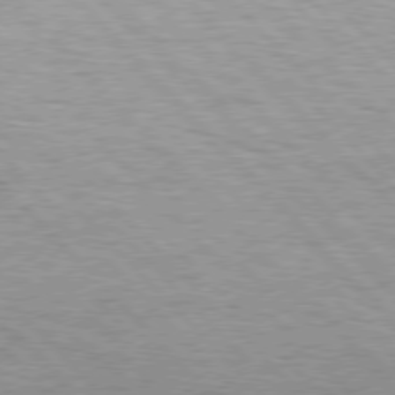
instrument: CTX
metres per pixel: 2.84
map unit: Hpe
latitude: 76.6868
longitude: -165.3293
